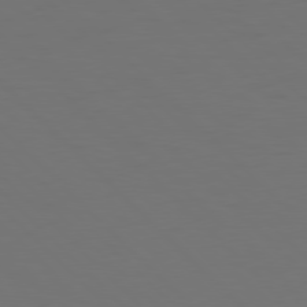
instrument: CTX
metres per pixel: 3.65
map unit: Hpe
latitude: 77.6882
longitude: -169.6694
